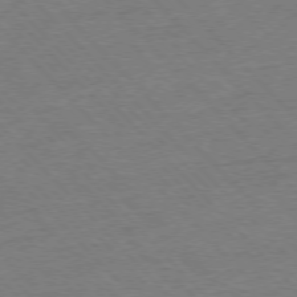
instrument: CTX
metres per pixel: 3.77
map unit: Ap
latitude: -77.2565
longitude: -95.2726
